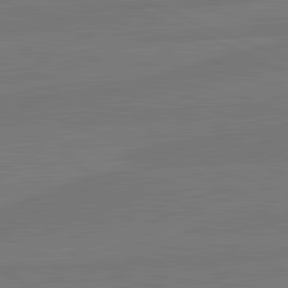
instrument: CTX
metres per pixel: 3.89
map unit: lApd
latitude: 82.1199
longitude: -178.4601
